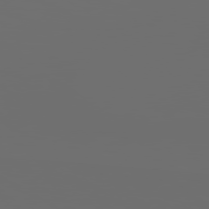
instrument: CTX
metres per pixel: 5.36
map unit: Hpe
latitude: 78.0444
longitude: -177.5371
